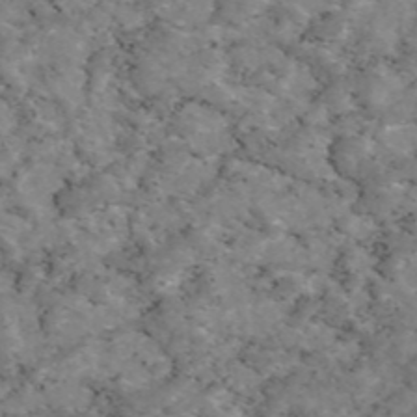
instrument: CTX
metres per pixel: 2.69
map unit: eAb
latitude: 46.5735
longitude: 117.4454
